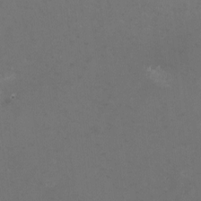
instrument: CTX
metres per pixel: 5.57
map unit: HNhu
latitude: -1.5022
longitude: -4.3467
